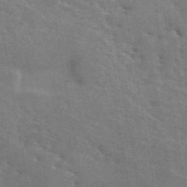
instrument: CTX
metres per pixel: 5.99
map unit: ANa
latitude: 49.5182
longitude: -80.3089
